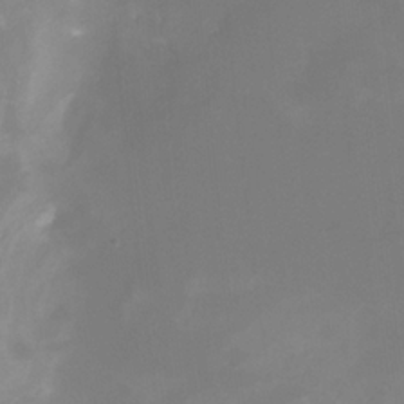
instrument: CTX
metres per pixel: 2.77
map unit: Nhu
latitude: -15.8801
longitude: -56.5356
